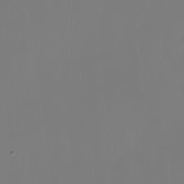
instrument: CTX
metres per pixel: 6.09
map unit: eHh
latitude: -5.0675
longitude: -87.4237
